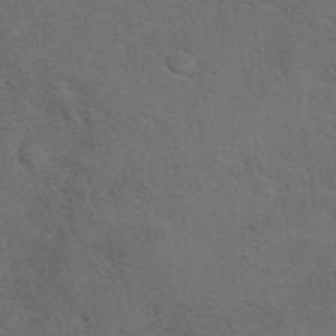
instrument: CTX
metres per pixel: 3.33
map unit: eAb
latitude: 42.2523
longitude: 108.0472
